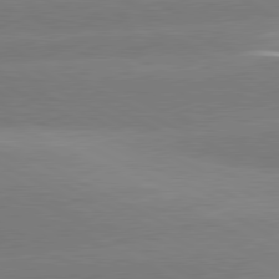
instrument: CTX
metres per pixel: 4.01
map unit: lApd
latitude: 80.7624
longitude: -151.4804
